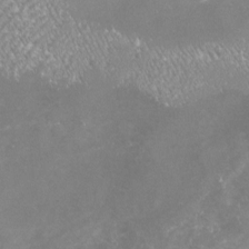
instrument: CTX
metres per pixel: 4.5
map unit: Nhu
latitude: -22.6330
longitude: -57.3292
